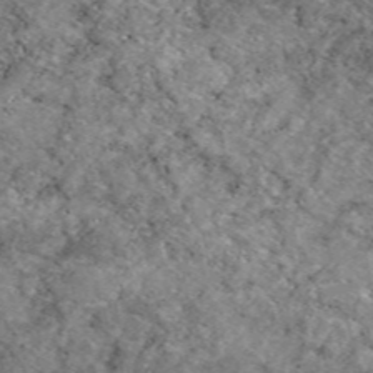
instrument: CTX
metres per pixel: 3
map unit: eAb
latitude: 48.5357
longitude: 113.8234
